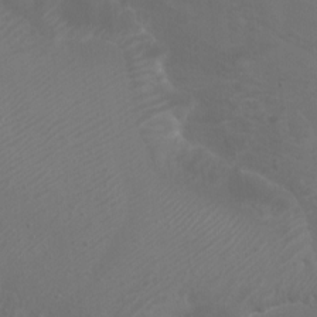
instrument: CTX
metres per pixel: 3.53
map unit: Nhu
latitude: -7.8233
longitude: -74.9892
